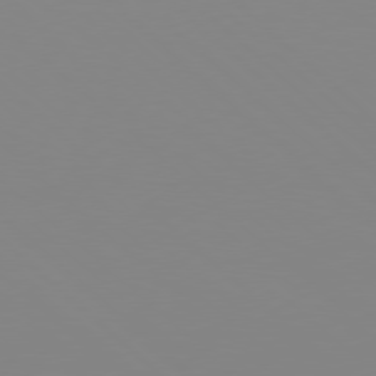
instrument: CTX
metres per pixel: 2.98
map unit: Hpe
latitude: 77.6882
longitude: -133.1025
